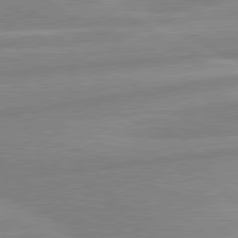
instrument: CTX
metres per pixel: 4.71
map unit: lApd
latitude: 80.5546
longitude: -168.8002
